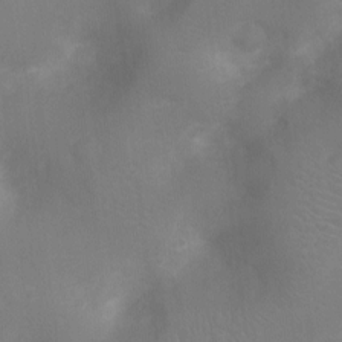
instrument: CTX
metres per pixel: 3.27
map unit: Ht
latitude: -10.5385
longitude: -24.1766
